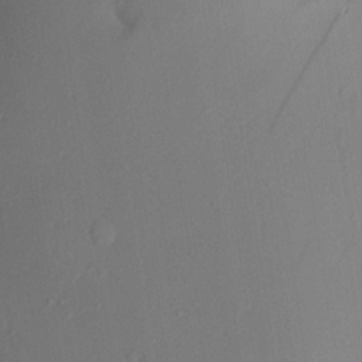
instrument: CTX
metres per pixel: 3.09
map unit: Aa
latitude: 21.2726
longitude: -146.2523
